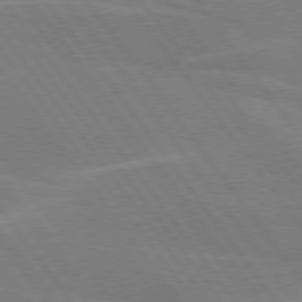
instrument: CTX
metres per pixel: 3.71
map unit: lApd
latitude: 75.1403
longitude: -67.2914
